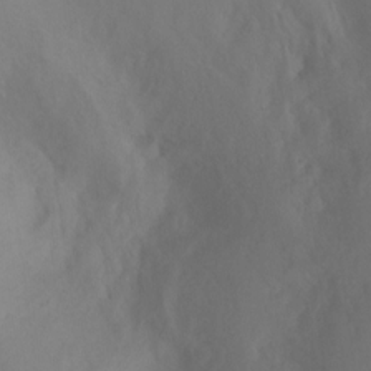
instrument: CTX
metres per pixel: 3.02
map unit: Ht
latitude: -0.3873
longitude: -35.1781
